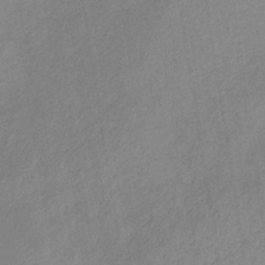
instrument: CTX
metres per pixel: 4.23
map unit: lHb
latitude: -36.3873
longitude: 70.9920
